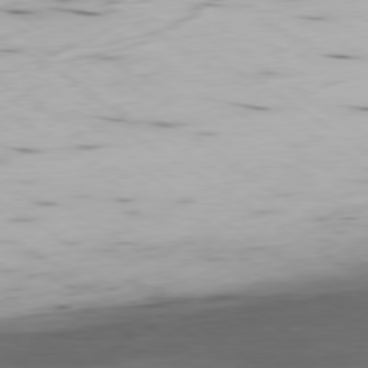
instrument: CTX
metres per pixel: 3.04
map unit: Ap
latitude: -79.7666
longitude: -57.9339
